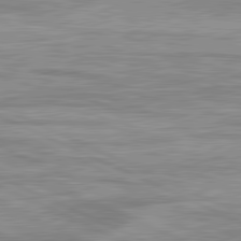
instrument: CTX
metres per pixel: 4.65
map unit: lApd
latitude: 81.7072
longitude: -167.4048
